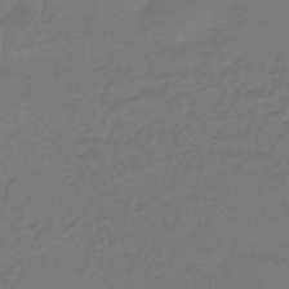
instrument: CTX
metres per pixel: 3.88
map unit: HNhu
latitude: -45.8422
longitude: 90.0661
